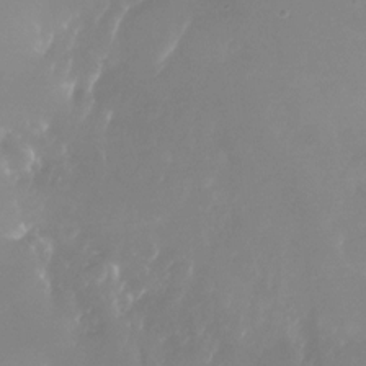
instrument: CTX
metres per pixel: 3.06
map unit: Nhu
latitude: -25.3698
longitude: -72.4790
